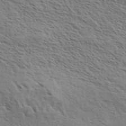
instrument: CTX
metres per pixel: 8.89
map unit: eHh
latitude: 36.5168
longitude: -139.0080
